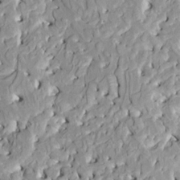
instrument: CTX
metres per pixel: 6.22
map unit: HNhu
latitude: 7.8583
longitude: -2.5545
